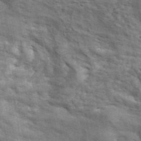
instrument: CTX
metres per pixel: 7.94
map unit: ANa
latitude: 41.7260
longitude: 16.2740
